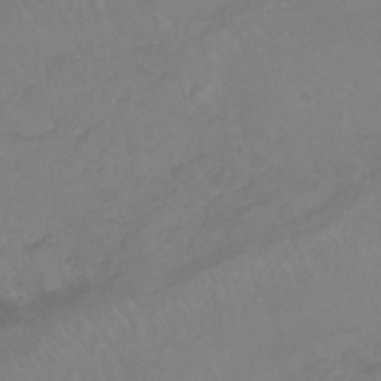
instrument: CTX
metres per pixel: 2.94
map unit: Nhu
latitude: 23.0647
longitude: -63.6316
